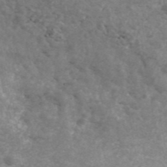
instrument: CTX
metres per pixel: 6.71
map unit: ANa
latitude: 44.3656
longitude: 25.1998
